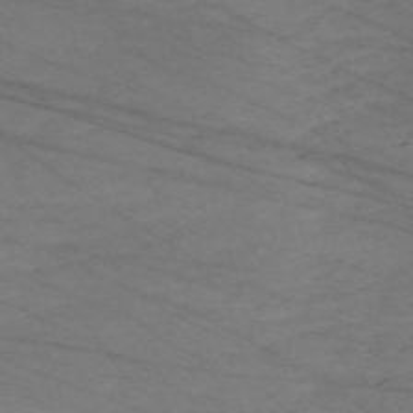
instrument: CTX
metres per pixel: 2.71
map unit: Nve
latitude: -59.2186
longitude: 61.7100
